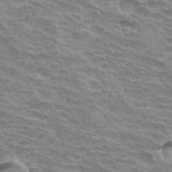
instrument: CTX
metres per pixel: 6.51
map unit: Hto
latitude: 34.1011
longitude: -43.5938
